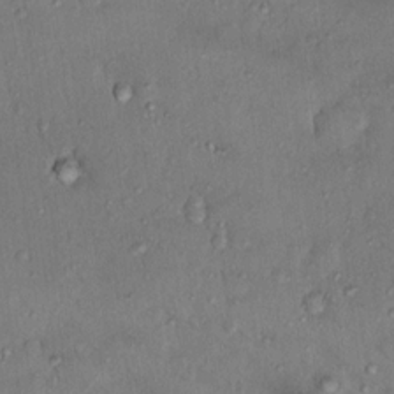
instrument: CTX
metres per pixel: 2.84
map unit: Nhu
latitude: 12.8191
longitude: -27.5560
